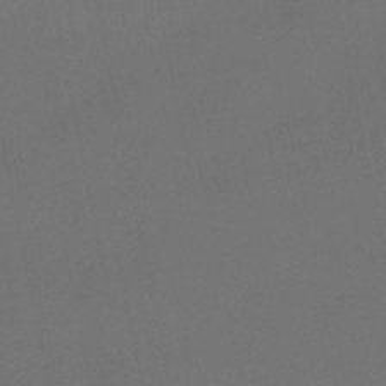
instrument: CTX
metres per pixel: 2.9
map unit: lHb
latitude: -45.8045
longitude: 61.2565
